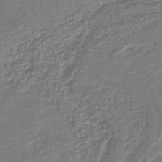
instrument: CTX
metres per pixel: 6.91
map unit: lHb
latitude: -43.0675
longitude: 79.0486
